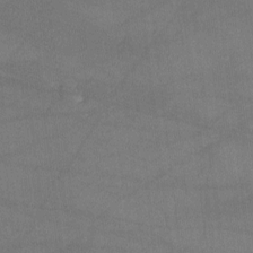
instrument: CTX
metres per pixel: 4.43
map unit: lHvf
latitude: -11.5399
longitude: -102.6490
